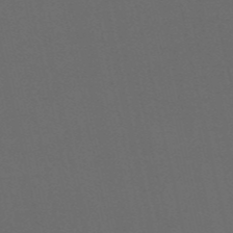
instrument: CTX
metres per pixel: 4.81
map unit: HNb
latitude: -53.8044
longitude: -42.1389
